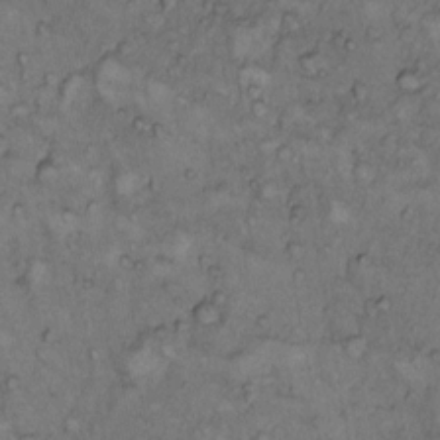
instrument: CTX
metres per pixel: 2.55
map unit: Hto
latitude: 9.6883
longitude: -58.2145
